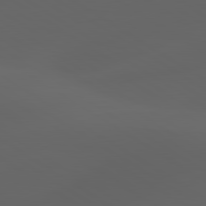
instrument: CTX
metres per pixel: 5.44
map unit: lApd
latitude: 80.6301
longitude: -85.7261
